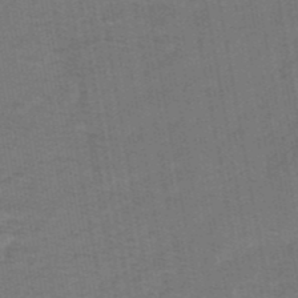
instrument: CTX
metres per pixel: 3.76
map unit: eHb
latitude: -39.6344
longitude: 82.8030
